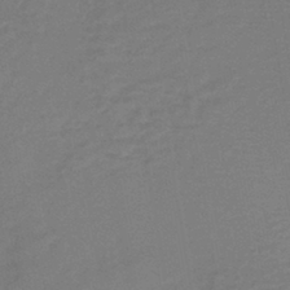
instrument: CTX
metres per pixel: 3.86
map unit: HNb
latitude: -43.1242
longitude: 49.3510
